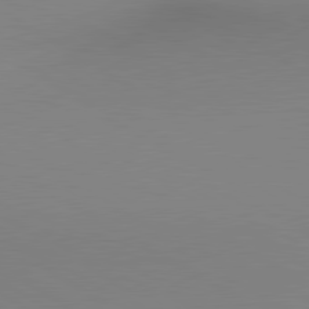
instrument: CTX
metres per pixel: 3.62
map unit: lApd
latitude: 80.2522
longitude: 133.6344
